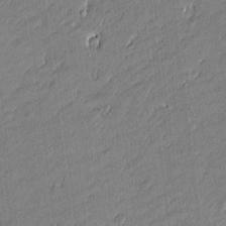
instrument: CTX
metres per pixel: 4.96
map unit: Htu
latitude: -5.5966
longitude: 176.7274
